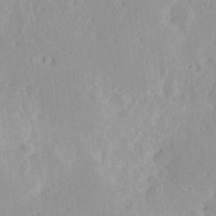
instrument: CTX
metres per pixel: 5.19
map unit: Hve
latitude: 25.8772
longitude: -94.2523
